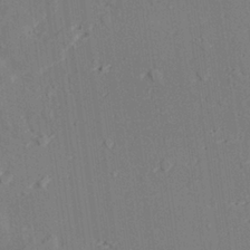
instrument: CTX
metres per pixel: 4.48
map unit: lAvf
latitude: 28.3845
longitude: -109.2159
